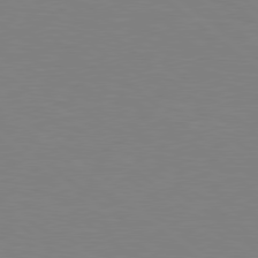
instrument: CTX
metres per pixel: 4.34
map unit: Hpe
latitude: 78.8191
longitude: -148.0633
